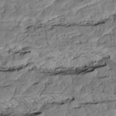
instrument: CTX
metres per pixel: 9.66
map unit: Htu
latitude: 3.9528
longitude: 151.1809
